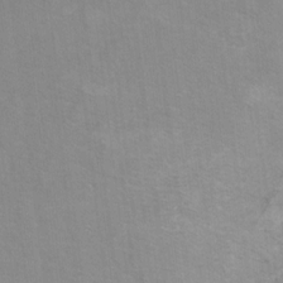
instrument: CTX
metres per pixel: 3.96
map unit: Ht
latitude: 7.8583
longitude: -37.5938
